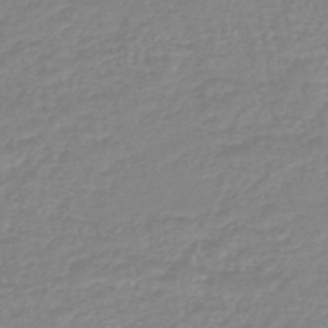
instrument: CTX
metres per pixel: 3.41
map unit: eHb
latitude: -45.1620
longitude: 81.3888
